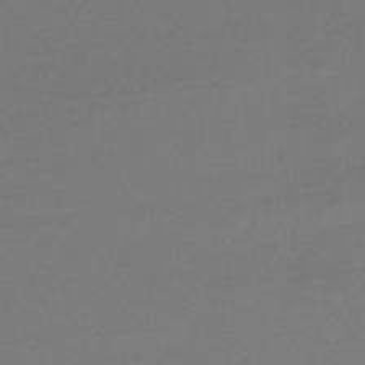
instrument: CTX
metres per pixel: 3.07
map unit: lHb
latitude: -45.1809
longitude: 75.8801
